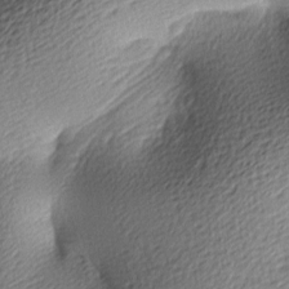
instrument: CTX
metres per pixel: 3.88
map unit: lAa
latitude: -9.5021
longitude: -126.5357
